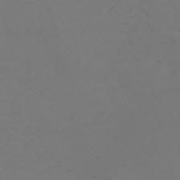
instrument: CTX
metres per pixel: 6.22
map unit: Nve
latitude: -58.8596
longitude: 60.1984
